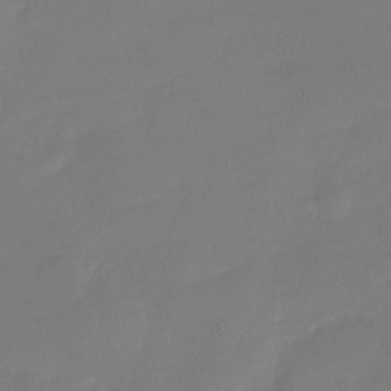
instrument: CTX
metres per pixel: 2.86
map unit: Nhu
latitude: -27.9178
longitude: -61.1970
